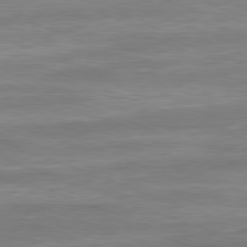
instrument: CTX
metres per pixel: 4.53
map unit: Ap
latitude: -81.6155
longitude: -79.4616
